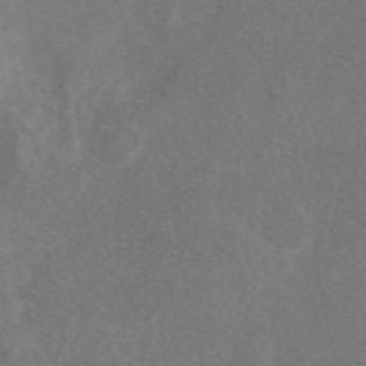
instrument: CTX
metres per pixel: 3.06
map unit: eAb
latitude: 48.0822
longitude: 118.7274
